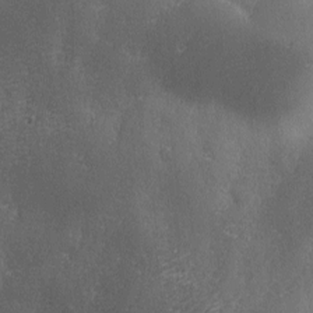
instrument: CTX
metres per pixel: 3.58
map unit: Ave
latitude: 2.1389
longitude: -111.8395
